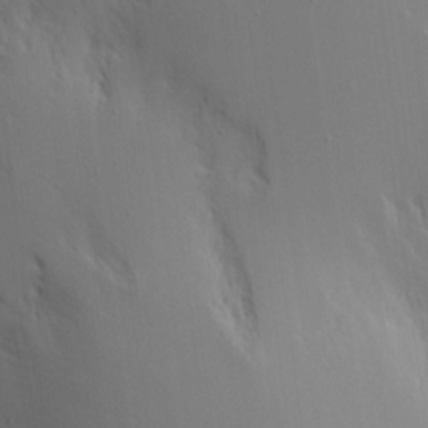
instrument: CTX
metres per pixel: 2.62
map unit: Aa
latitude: 18.7624
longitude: -125.0458
